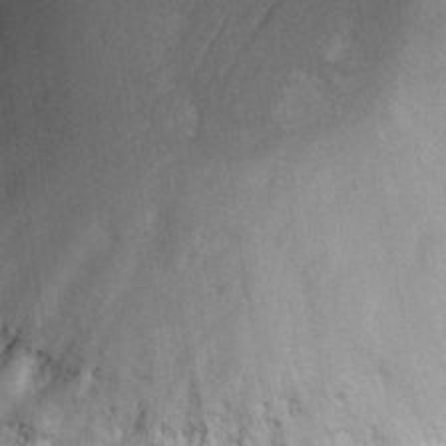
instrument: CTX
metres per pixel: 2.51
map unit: Hto
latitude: 25.0836
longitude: -45.5371
